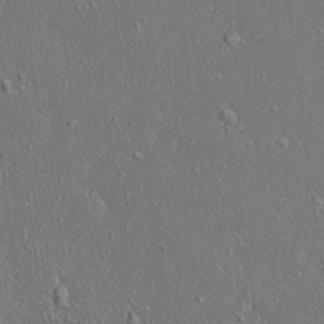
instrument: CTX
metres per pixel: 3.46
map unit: Ave
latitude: 17.9339
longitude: -140.1577
